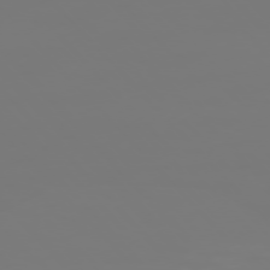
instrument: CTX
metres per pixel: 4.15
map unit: Ap
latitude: -76.5574
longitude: -63.0459
